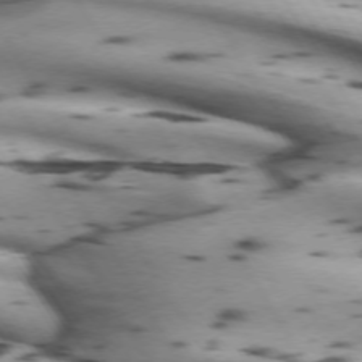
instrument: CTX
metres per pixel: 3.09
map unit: lApd
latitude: 72.1578
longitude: -52.7624
